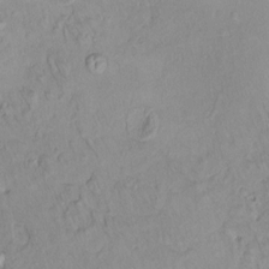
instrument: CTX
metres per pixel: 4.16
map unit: HNhu
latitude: 4.8947
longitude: 8.2739
